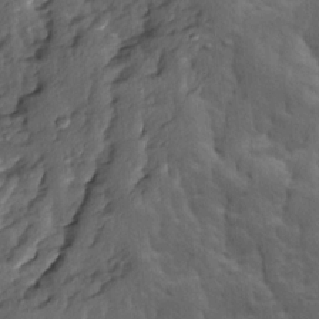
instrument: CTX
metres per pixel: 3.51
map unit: Ave
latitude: 13.8206
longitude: -134.6112
